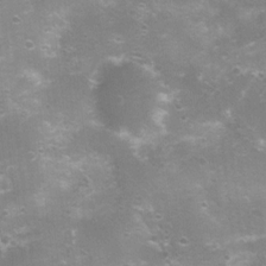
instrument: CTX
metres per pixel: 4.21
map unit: Nhu
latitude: 8.3467
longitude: -21.6505
